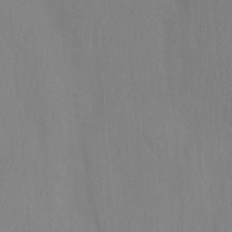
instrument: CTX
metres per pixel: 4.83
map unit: Ave
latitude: -0.8219
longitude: -112.9703
